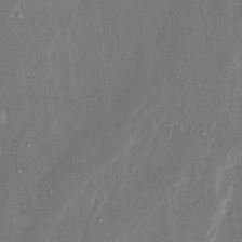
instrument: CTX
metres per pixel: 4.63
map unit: Ave
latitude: 15.1404
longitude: -138.1200
